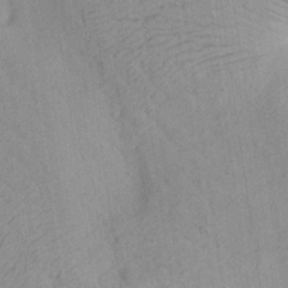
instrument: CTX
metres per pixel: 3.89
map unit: Aa
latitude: 26.4223
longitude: -143.8017
